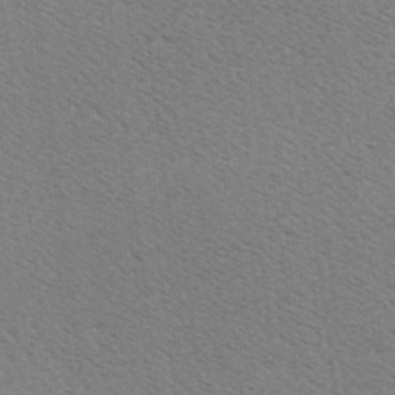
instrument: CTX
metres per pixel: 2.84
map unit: Hve
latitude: 2.5545
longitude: -124.9702
